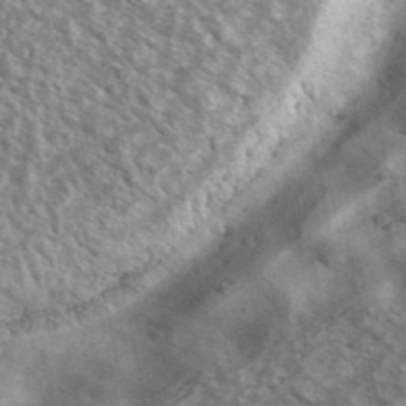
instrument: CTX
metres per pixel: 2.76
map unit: Ave
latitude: 39.1403
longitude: -111.1592
